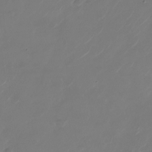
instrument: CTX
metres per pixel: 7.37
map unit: Nhu
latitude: -28.4629
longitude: -71.8961
